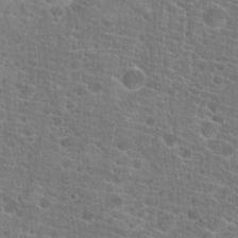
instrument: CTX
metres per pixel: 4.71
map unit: Hto
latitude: 19.7260
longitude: -41.5371
